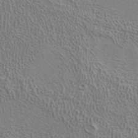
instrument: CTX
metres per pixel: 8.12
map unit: ANa
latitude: 39.7072
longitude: 19.7856
